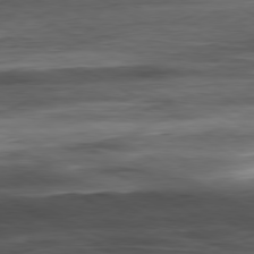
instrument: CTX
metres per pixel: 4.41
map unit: Ap
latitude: -80.6519
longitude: -83.7638
